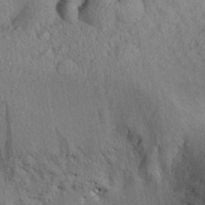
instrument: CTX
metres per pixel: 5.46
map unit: Aa
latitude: 27.6694
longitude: -142.1011
